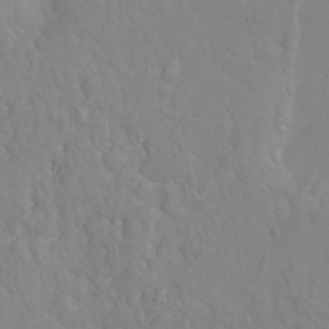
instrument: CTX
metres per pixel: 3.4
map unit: Hto
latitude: -6.8975
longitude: -48.1389
